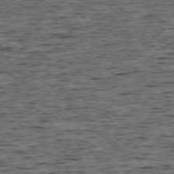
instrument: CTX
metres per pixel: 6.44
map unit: Ap
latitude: -75.4266
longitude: -92.7813
